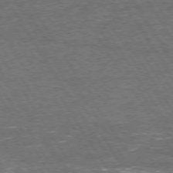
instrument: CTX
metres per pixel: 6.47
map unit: Hpe
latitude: 72.8947
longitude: -128.2522
